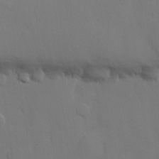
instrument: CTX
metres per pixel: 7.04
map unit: lHvf
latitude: 21.4805
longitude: 145.7667
